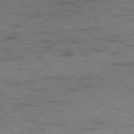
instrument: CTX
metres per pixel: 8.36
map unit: Ap
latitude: -78.5195
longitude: -50.7246
